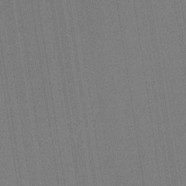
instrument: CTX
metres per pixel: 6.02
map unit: HNb
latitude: -35.6155
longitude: 54.7841
